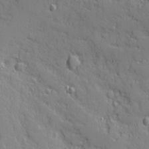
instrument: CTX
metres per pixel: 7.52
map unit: Ave
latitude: 10.8191
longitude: -101.5749
